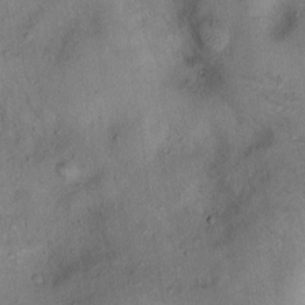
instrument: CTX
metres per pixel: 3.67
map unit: Nhu
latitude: 12.7058
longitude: -27.3104
